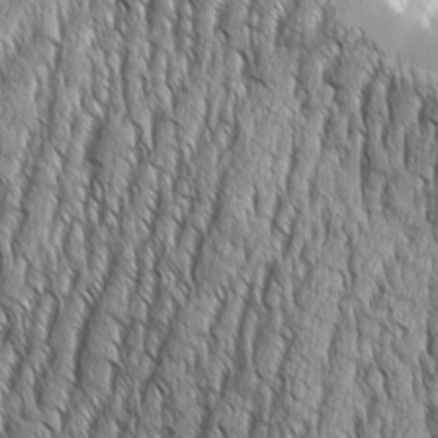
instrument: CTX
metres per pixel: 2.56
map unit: Aa
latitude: 8.4034
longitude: -129.8961
